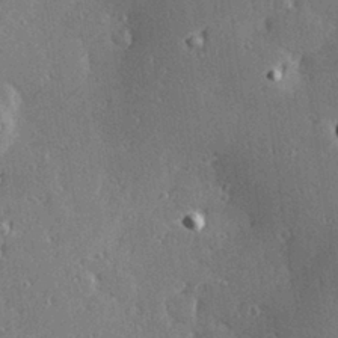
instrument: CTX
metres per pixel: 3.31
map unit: Hve
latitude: 28.1767
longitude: -92.3845
